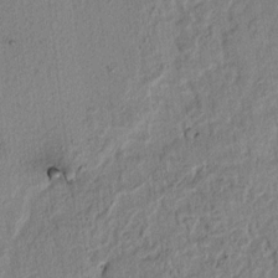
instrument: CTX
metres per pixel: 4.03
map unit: lAvf
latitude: 6.6868
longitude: 168.0850
